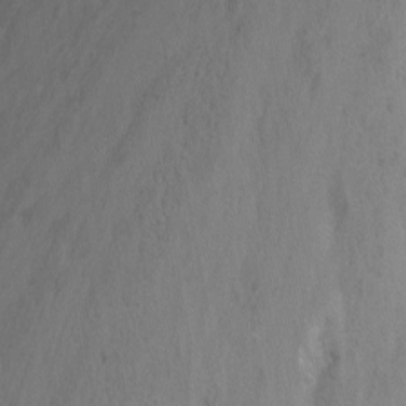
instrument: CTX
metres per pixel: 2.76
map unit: Nhu
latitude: -8.6707
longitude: -49.4615
